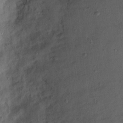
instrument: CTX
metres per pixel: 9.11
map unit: eHh
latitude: 8.7813
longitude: -72.3468
